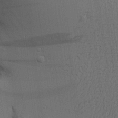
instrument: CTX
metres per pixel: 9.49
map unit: Aa
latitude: 25.8772
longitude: -129.7827
